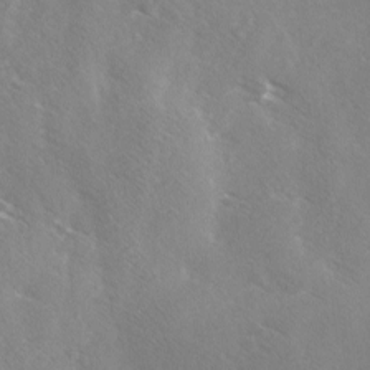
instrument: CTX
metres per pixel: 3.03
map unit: Ave
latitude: -0.1417
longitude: -112.3845
